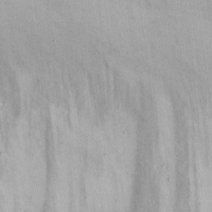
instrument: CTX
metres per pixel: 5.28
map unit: eHh
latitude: 11.9906
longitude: -62.0444
